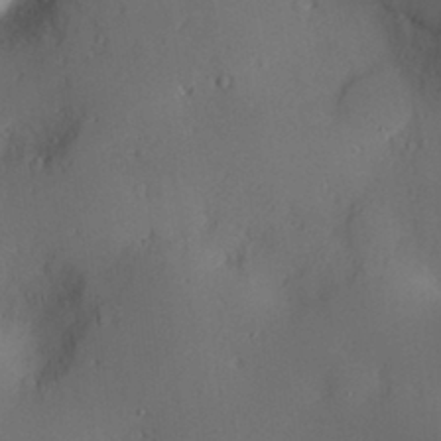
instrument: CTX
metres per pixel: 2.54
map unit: Nve
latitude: -8.4629
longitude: 174.9541
